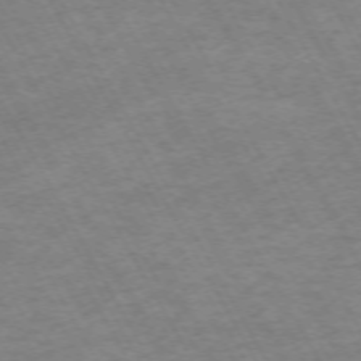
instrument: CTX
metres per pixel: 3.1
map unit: Hpe
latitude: -71.8989
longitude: 8.8786
